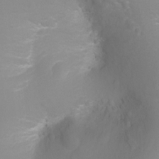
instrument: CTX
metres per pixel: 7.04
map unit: Ht
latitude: -2.9919
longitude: -26.2712
